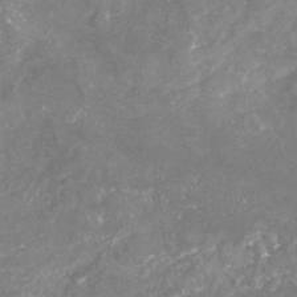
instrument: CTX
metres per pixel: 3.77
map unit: Nhu
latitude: -22.6519
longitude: -57.2536
